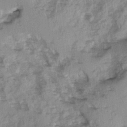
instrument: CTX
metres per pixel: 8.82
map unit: Ave
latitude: 0.1955
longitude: -110.4790
